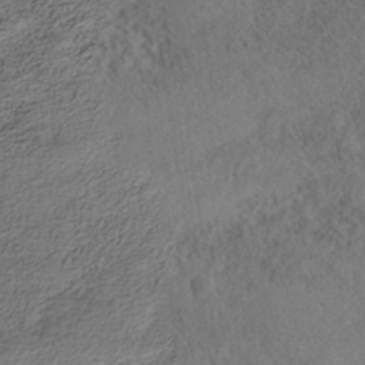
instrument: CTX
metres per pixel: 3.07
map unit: Nhe
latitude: -41.0108
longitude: -111.2915
